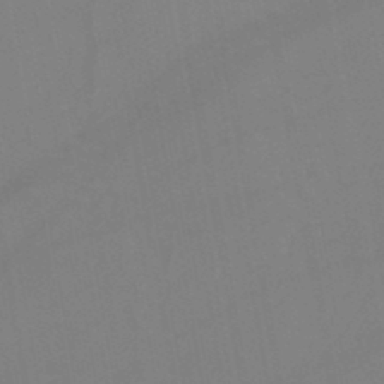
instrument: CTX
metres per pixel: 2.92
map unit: lHb
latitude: -45.3510
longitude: 77.1620
